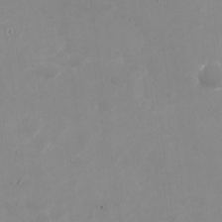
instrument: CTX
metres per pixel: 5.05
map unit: Nhu
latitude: -27.6721
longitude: -75.6694
